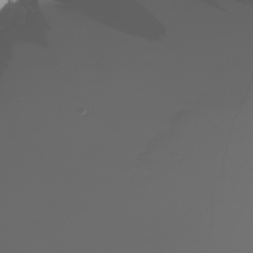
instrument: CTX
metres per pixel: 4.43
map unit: Nhu
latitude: -5.7855
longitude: -93.9150
